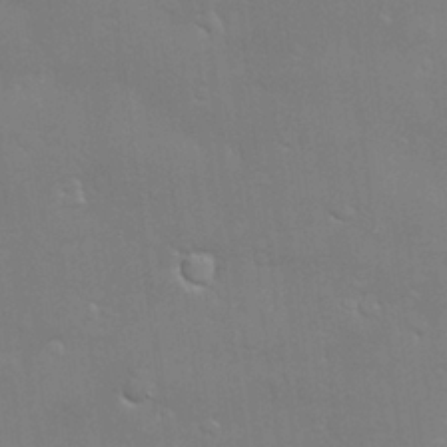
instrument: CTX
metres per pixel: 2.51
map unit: Hve
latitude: -10.9731
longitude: 174.2928
